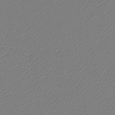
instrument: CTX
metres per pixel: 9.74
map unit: lHb
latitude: -42.3684
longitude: 61.3699
